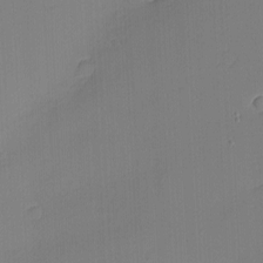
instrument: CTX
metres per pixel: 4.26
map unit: eHh
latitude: -3.4265
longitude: -79.8961
